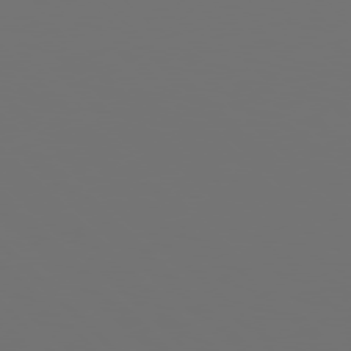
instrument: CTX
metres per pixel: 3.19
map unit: Hpe
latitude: 77.0458
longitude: -164.8569
